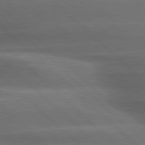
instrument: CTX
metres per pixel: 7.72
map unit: lApd
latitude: 79.2915
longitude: -116.0633
